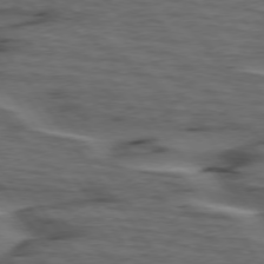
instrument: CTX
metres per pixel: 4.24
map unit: lApd
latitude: 75.7261
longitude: -70.2711
